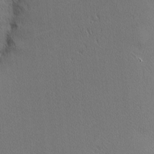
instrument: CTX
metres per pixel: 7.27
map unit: Nhu
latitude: 0.8191
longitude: -78.6869
